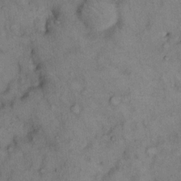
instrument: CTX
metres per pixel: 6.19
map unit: Hto
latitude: 12.2901
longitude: -61.0458
